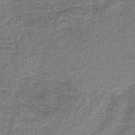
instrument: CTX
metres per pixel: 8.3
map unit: eAb
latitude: -38.3873
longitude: 51.3510
